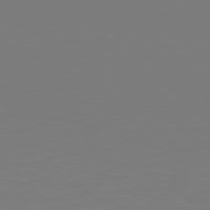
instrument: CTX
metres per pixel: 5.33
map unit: Hpe
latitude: 77.5749
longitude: -176.4601
